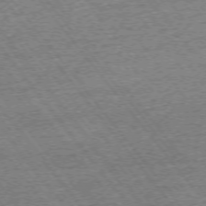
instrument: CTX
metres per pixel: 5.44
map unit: Ap
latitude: -74.8597
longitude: -88.0444
